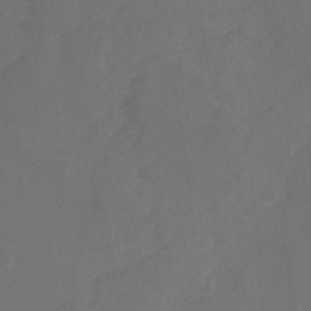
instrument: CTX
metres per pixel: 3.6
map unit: Ht
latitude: -10.4818
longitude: -35.1592
